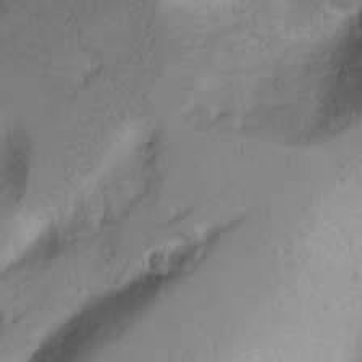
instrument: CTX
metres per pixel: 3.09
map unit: Nhu
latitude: -1.1432
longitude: -74.3467
